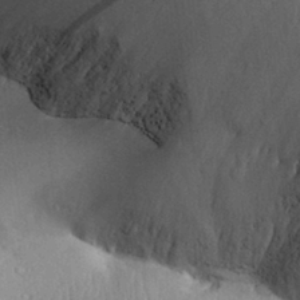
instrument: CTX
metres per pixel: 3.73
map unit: Aa
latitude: 28.6301
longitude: -137.2348
